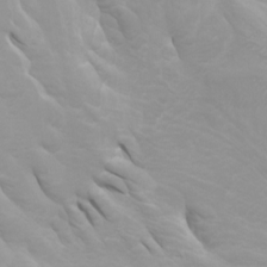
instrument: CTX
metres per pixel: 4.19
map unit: Nhu
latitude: -4.1228
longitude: -74.2145
